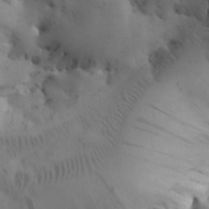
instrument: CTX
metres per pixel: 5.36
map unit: Nhu
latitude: 27.3860
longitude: -71.9528
